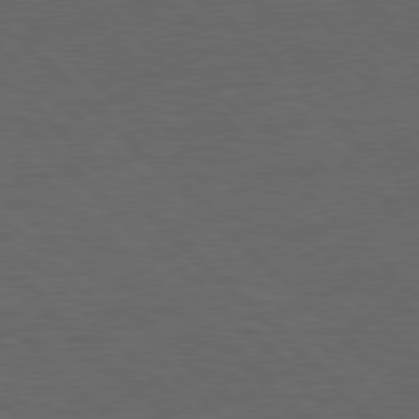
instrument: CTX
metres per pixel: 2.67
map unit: lApd
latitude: 77.4804
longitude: -60.2144
